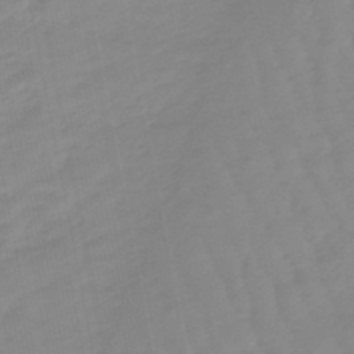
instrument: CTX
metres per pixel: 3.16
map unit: lHb
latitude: -48.1039
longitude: 78.3873
